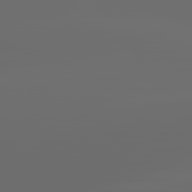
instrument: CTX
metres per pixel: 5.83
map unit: lApd
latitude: 83.7260
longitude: -129.0080
